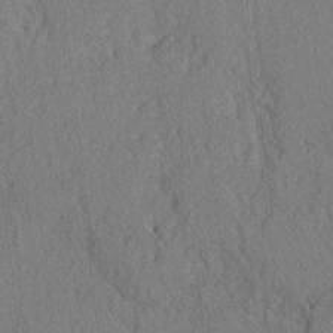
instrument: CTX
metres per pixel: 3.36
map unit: lAvf
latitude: -2.6896
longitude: -109.3103
